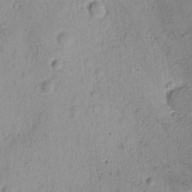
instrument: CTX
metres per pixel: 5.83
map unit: Ave
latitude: -8.8030
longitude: -121.6316
